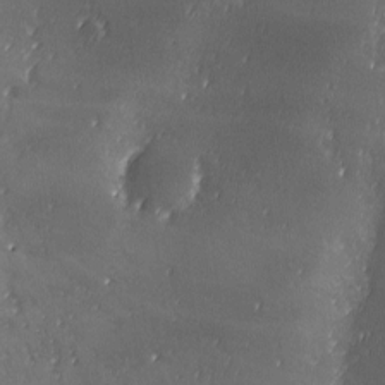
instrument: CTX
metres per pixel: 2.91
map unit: Ave
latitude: -6.7841
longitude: -121.1781
